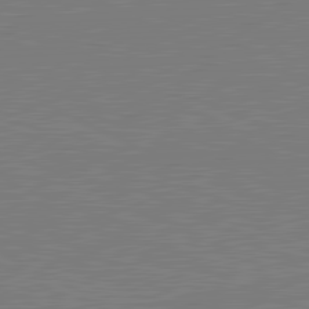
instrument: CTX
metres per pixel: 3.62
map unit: lApd
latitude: 81.4048
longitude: 150.8786
